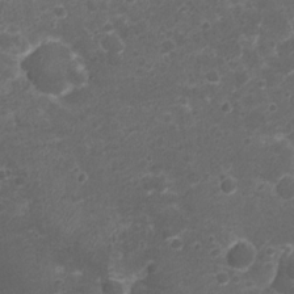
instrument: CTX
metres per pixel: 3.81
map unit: Nhu
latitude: 2.1200
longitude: -15.6694
